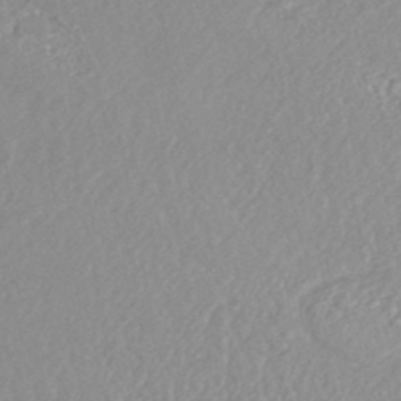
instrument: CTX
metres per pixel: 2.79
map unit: HNhu
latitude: -46.6140
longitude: 97.8989
